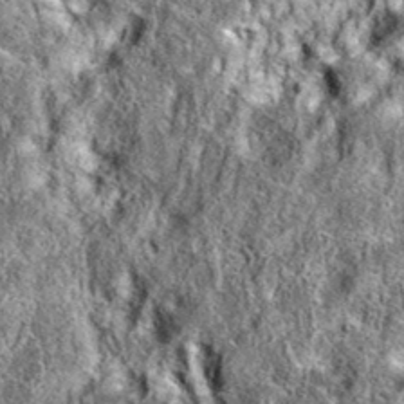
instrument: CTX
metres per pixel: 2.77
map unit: eAb
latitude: 37.0080
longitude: 110.2173
